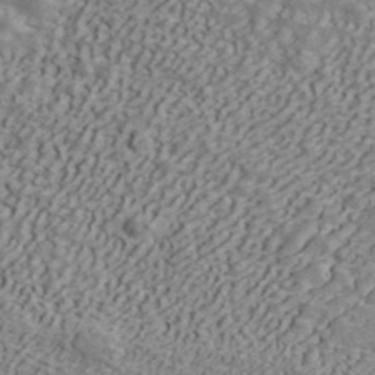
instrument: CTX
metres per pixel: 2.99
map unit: ANa
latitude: 43.4049
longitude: 47.9178
